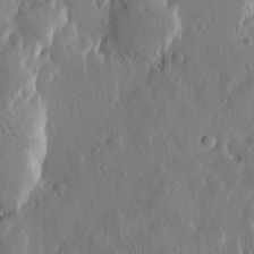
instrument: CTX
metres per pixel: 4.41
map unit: Htu
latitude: -0.2173
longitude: -177.1592
